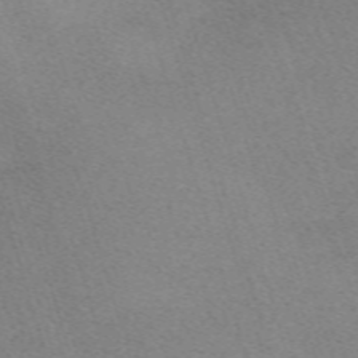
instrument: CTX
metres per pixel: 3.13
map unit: eHh
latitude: -62.2739
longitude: 49.5210
